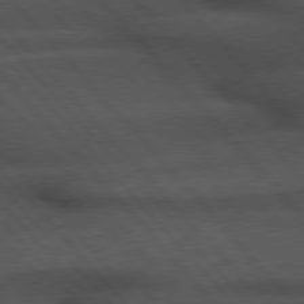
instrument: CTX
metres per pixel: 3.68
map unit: Hpe
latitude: 76.7057
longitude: -157.4426
